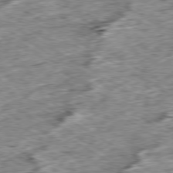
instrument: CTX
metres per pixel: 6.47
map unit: Ap
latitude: -79.8989
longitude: -84.1956
